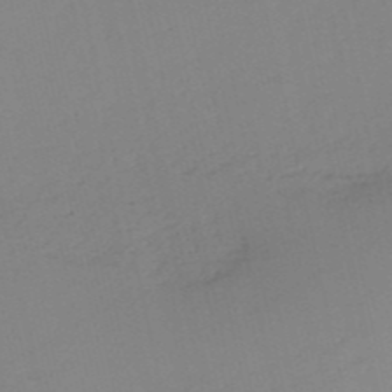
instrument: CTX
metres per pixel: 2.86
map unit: HNb
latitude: -53.1053
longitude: -39.2348
